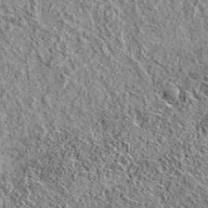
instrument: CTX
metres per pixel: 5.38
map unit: eAb
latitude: 36.7813
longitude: 109.9745
